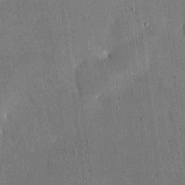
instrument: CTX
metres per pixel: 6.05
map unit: eHh
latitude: 18.4790
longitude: -69.8395
